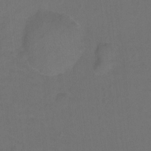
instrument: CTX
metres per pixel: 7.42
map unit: Hto
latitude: -10.1039
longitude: -37.1026
